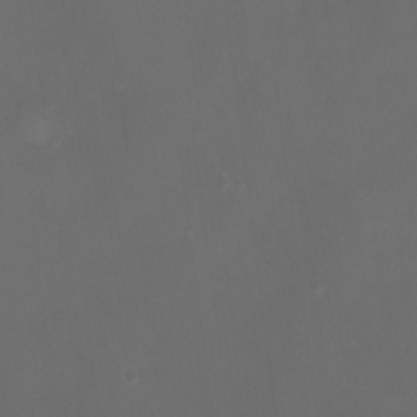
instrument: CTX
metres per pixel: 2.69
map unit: Ht
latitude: 0.8380
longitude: -21.5749
